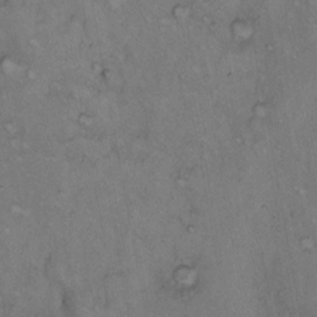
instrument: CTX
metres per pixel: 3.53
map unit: Hto
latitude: 11.8017
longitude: -58.4979
